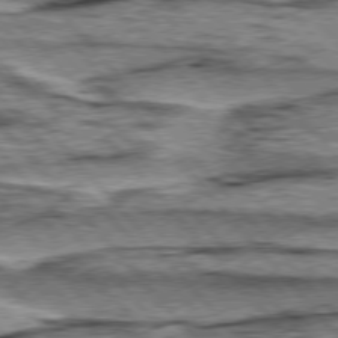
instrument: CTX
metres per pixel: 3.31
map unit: lApd
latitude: 76.7813
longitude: -71.3670
